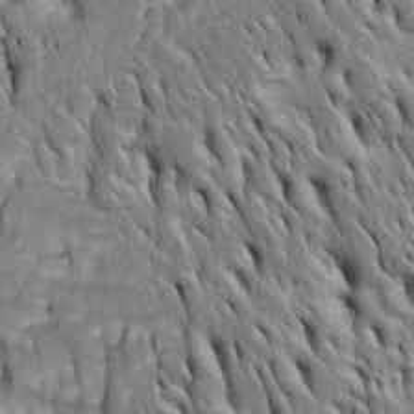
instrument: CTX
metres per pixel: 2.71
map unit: Htu
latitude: -4.2172
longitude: 150.6896
